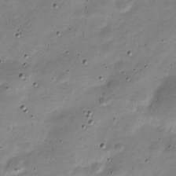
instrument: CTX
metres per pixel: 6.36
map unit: Nve
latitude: -22.6708
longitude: 104.5384
